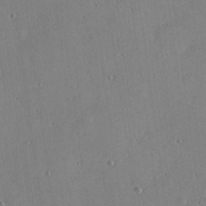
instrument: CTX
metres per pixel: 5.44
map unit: Hve
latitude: 25.8961
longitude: -93.2915
